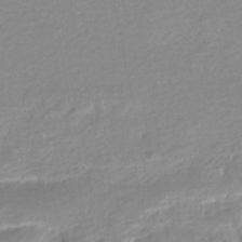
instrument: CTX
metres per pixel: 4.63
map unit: Nhe
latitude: -46.1605
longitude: 152.6896
